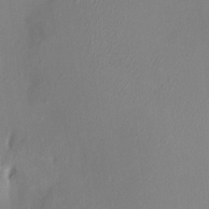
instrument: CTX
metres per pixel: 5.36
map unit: HNhu
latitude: 7.1214
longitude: 1.3699
